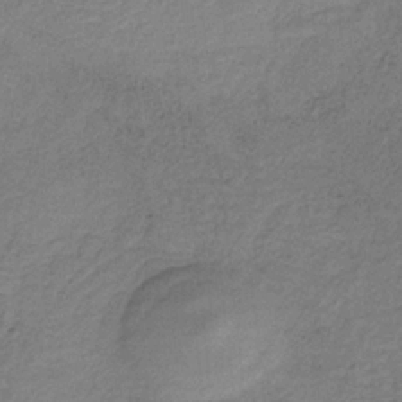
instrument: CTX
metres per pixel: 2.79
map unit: HNb
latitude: -32.3873
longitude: 58.9163
